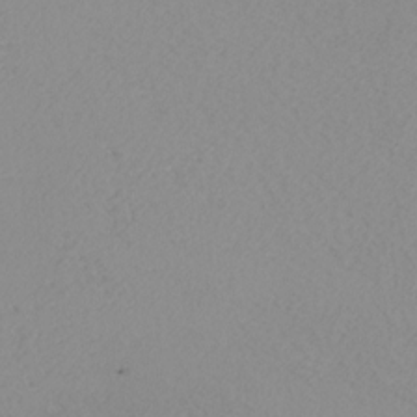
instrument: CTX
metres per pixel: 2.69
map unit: Nhu
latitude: -7.3131
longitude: -94.5168
